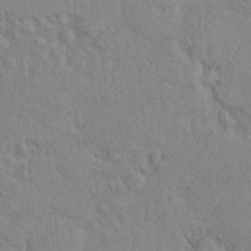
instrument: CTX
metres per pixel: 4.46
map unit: Nve
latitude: -8.5952
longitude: 174.1983
